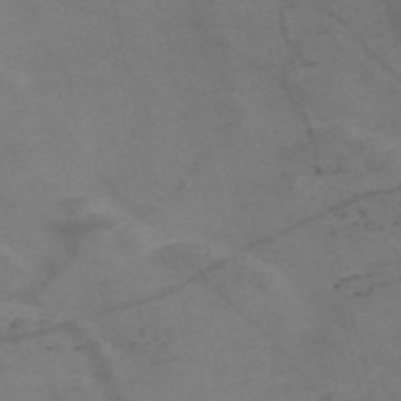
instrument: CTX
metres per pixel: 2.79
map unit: Nve
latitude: -57.9745
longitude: 51.1242
